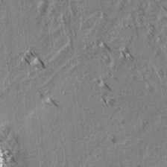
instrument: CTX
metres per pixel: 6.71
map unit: lAvf
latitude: 3.2915
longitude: -105.7639
